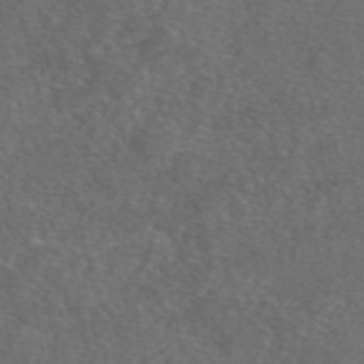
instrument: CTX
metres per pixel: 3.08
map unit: eAb
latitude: 48.3656
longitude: 107.6911
